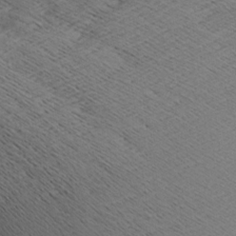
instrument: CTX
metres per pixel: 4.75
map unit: Aa
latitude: 7.8772
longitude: -140.7435
